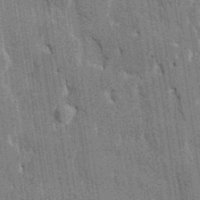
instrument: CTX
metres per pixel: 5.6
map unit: HNhu
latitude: 4.0822
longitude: -8.1011
